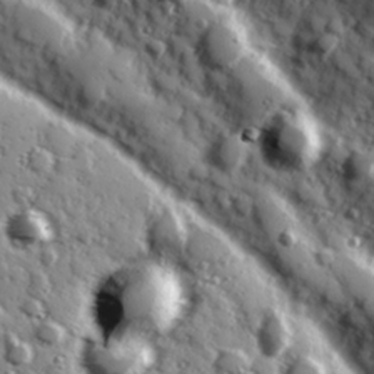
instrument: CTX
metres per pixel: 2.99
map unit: Hve
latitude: 24.7435
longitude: 146.8597
